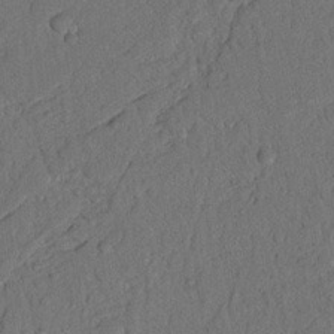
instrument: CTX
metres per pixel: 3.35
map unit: Nhu
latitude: 20.6491
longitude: -75.4993
